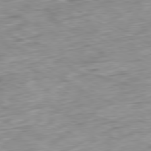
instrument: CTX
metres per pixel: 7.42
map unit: Ap
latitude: -80.5385
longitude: -83.8394
